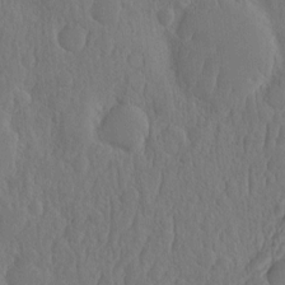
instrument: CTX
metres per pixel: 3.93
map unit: eHh
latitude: -2.3873
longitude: 14.7652
